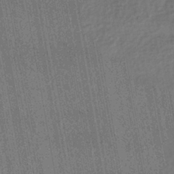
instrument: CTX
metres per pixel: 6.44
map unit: HNhu
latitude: -42.7085
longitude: 96.6330
